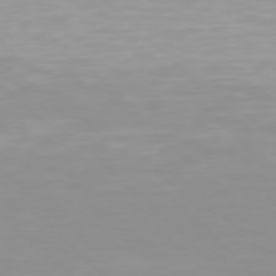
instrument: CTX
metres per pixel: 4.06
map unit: Hpe
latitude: 77.6505
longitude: -164.5168
